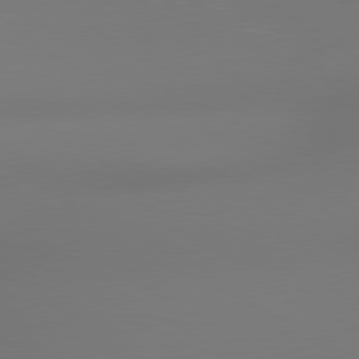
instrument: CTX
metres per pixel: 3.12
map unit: lApd
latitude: 79.2159
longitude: -143.5749
